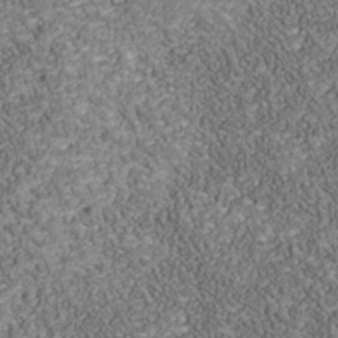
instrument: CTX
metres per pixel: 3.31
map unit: Nhu
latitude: -38.9920
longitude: -83.6316
